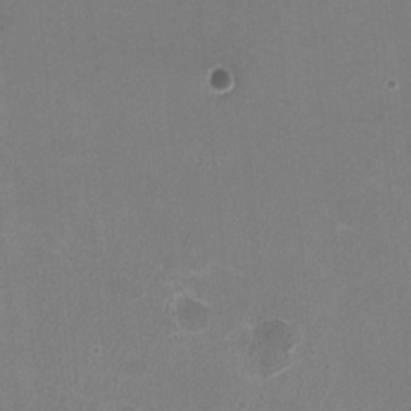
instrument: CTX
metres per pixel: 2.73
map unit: HNhu
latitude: -2.2172
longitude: -1.4048
